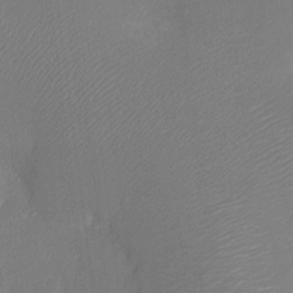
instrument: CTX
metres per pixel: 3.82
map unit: Ht
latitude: -11.3510
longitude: -23.4804
